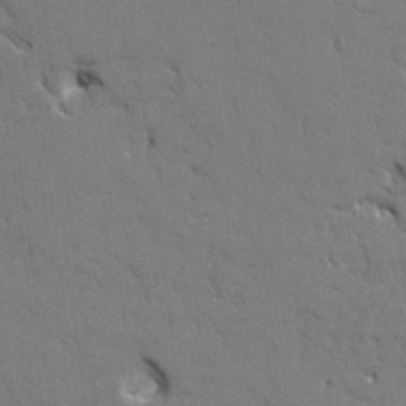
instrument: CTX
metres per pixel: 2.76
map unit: HNhu
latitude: 7.7261
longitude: -4.2333
